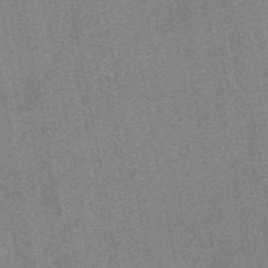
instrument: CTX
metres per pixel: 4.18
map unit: eAb
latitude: 48.7246
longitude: 109.9556
